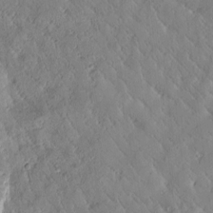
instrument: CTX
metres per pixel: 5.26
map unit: Htu
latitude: 0.0255
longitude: 176.0850
